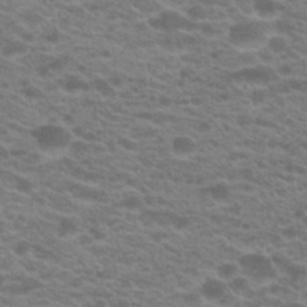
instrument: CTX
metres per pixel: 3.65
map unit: Hto
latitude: 21.6316
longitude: -37.4049
